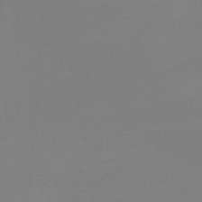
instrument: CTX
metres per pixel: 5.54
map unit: lHb
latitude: -44.7085
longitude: 64.1795
